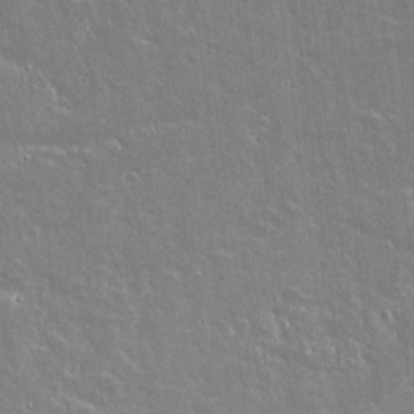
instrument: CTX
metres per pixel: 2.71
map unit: lAvf
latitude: 15.6316
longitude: -128.4979
